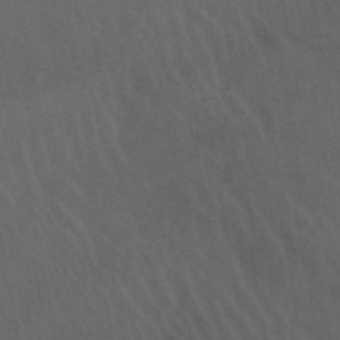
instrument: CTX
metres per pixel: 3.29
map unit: lHb
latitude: -46.2928
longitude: 77.0297
